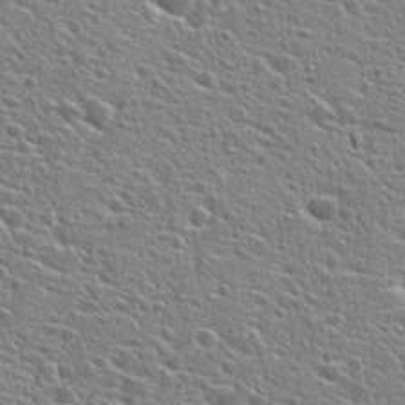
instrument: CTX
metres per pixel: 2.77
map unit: Hto
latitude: 24.2900
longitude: -44.6868
